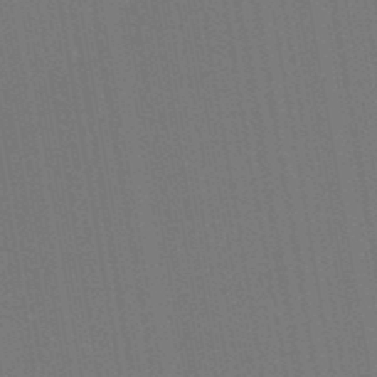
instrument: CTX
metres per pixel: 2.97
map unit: lHb
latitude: -48.7463
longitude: 73.3132
